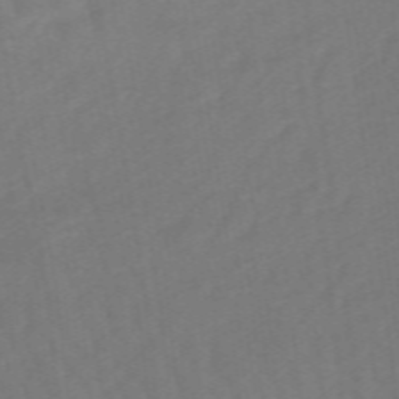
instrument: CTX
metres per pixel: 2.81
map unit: lHb
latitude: -48.9920
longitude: 83.5210
